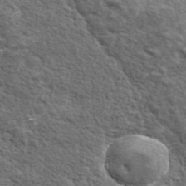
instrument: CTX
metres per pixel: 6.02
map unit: lHvf
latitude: 37.8772
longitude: -88.7058
